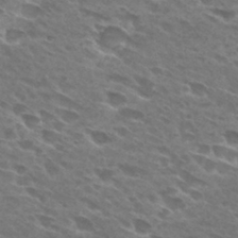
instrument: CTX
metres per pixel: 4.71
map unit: Hto
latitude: 28.9325
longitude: -42.5735
